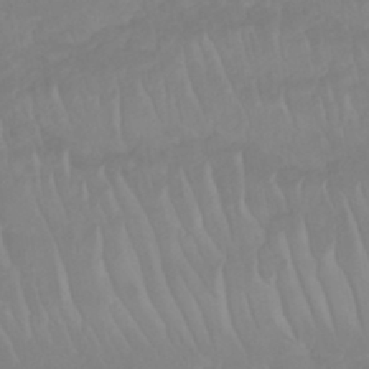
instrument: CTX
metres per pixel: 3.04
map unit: Nhu
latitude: 23.2159
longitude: -63.4805
